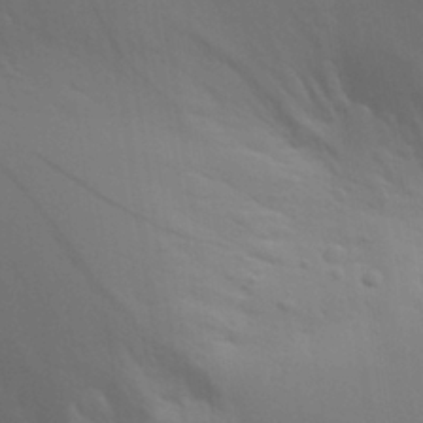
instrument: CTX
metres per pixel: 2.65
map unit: Aa
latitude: 29.2159
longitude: -144.6490
